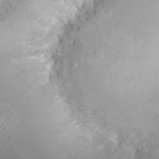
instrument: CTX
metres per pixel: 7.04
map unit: Nhu
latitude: 26.6491
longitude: -63.4427
